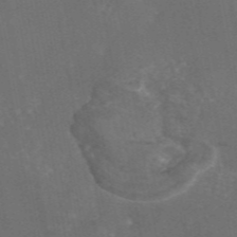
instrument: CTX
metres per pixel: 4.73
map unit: eAb
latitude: 46.1956
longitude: 115.2943
